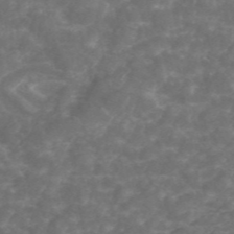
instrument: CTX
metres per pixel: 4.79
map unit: ANa
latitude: 44.5357
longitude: 24.9164
